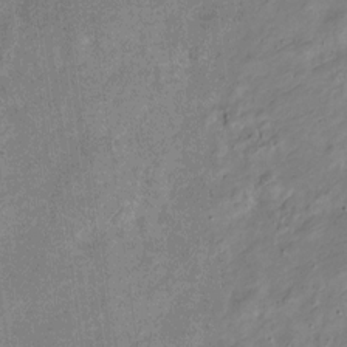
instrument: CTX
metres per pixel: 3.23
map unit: Nve
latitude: -24.3873
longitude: 106.8030
